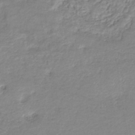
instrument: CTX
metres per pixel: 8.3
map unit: eHb
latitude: -36.2172
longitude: 74.5763
